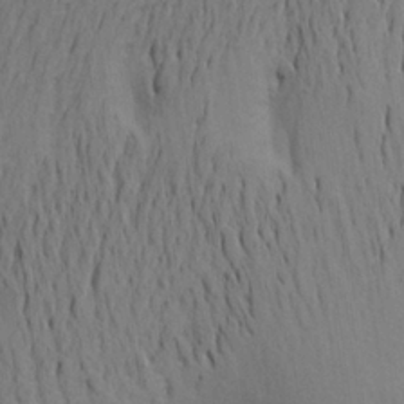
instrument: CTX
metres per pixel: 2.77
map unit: Aa
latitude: 22.1011
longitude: -148.3467
